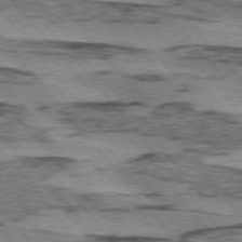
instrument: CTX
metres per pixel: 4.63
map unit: lApd
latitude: 74.7057
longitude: -77.4048
